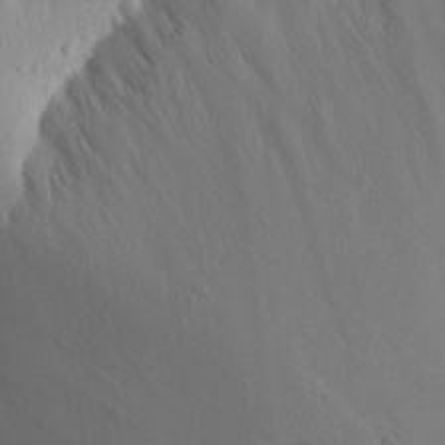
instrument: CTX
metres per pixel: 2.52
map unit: Aa
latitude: 12.7058
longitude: -142.5546
